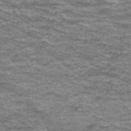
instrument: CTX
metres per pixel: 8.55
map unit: Hto
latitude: 37.8395
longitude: -42.9703
